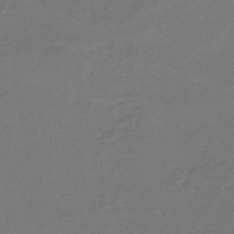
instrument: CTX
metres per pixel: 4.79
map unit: HNhu
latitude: -45.8800
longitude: 90.1984
